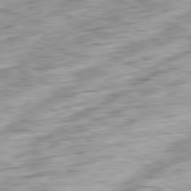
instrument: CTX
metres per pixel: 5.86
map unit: Ap
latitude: -80.5196
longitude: -67.4048
